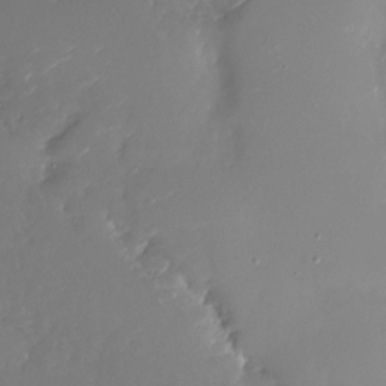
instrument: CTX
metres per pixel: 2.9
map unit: Nhu
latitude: -26.2361
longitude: -73.5560
